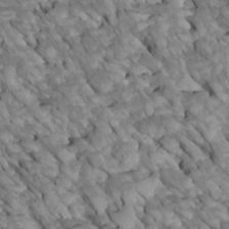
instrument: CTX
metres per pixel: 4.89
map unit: Htu
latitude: 1.8961
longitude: 144.1984
